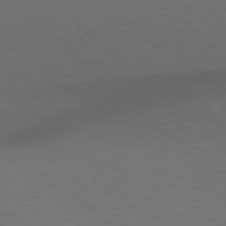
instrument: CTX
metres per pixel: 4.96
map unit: Hpe
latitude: 78.1200
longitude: -150.0255
